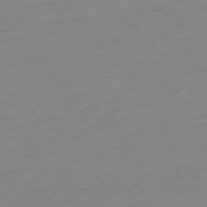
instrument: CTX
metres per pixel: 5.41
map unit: Ap
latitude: -77.8989
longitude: -77.3103
